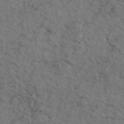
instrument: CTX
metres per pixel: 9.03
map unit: eAb
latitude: 46.5735
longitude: 118.5007
